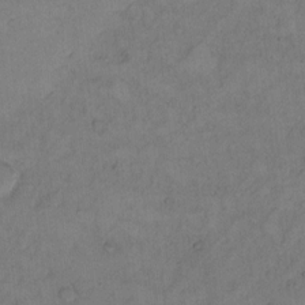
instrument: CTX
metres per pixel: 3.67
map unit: Hto
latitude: 9.2537
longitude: -58.7246
